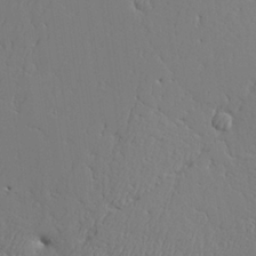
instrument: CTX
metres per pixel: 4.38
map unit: Aa
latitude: 25.5182
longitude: -129.8583
